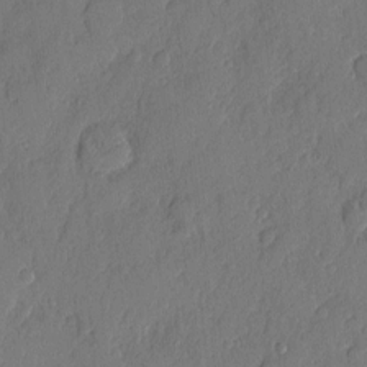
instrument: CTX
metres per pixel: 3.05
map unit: eHh
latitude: 5.9339
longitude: -74.7813
